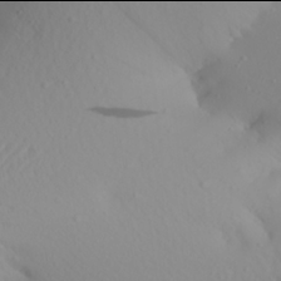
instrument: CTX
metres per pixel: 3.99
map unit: Aa
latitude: 21.9906
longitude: -146.0444
